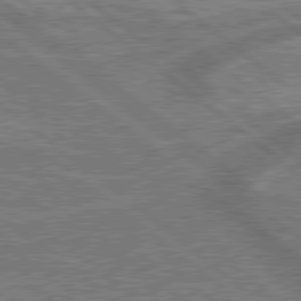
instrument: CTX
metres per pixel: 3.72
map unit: lApd
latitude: 79.2915
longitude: 174.9352
